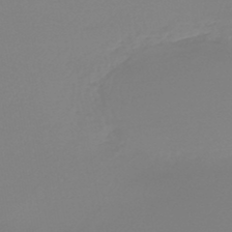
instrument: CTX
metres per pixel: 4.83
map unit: HNb
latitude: -45.9367
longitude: 54.9353
